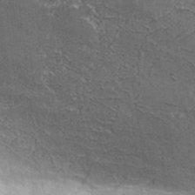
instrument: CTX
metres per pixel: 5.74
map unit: Aa
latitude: 33.6316
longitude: -135.5749
